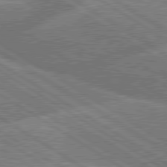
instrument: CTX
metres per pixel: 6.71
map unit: lApd
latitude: 79.8206
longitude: -158.3278
